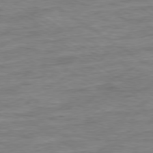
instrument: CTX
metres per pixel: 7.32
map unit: Ap
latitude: -79.5777
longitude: -48.6113
